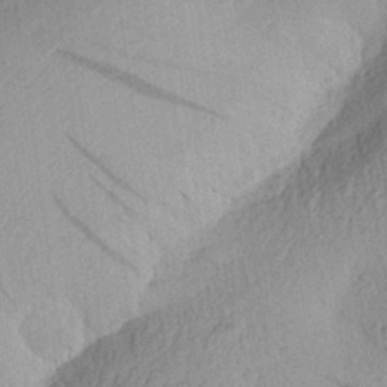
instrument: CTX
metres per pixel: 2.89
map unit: Aa
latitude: 25.3859
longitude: -145.1592
